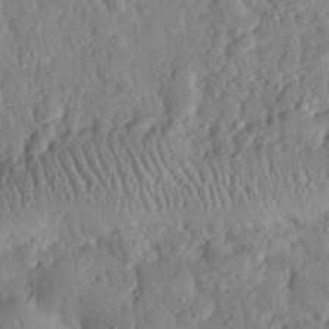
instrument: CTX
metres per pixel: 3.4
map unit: eHh
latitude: 27.9528
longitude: -76.1389
